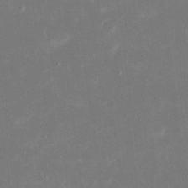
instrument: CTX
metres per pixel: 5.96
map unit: eHh
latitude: 20.4223
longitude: -69.1403
